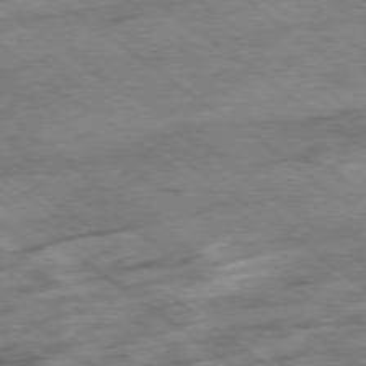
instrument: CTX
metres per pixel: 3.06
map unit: Hpe
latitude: -78.5762
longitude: -22.5924
